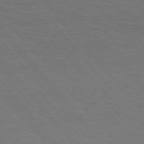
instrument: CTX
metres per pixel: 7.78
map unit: Hpe
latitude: 75.8205
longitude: -137.8773
